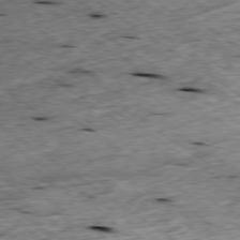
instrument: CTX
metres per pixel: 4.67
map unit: Ap
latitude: -79.3509
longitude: -87.3859
